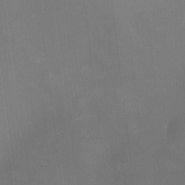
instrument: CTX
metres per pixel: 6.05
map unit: HNhu
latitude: 6.6490
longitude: 8.7463
